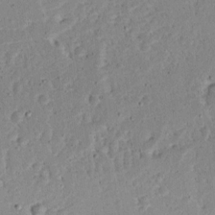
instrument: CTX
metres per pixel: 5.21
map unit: Ave
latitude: 13.1592
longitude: -138.1578
